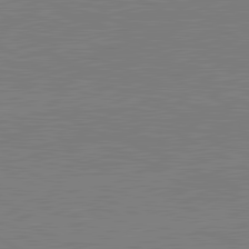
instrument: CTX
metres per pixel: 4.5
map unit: lApd
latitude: 81.3293
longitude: 151.0109
